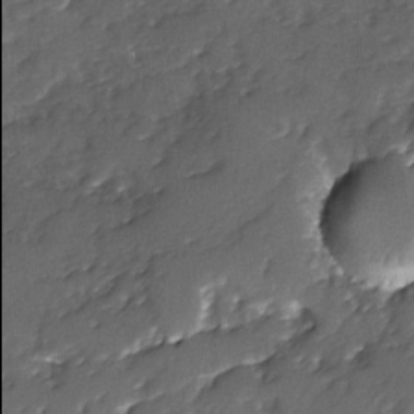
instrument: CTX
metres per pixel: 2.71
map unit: Ave
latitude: -7.6155
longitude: -117.9906
